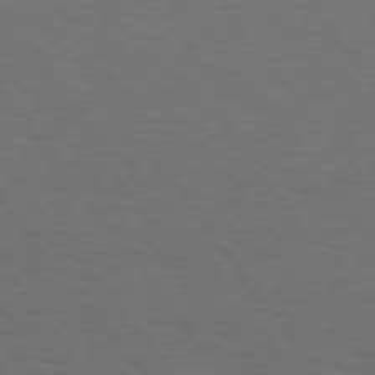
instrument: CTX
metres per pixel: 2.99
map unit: Hpe
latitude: 75.4238
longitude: -130.8569
